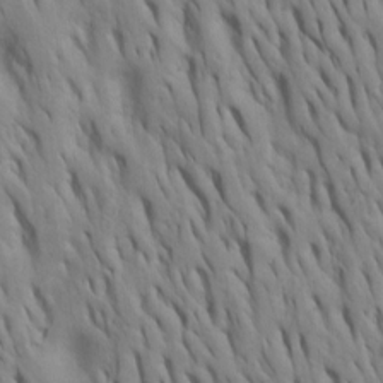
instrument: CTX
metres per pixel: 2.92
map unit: Htu
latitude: -8.0661
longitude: 145.0675
